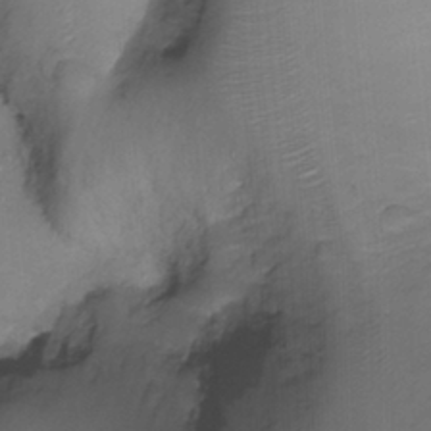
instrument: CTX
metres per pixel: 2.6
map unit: Ht
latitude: -18.9164
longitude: -44.5357
